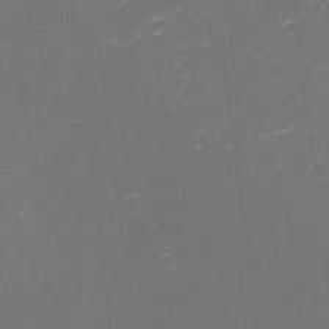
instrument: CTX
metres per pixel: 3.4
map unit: eHh
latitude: -1.5399
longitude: -79.8017
